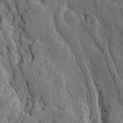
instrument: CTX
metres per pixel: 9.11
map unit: Ave
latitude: 14.5168
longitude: -130.5357
